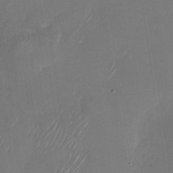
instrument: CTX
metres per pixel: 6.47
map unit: Nhu
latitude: -27.8422
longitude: -62.8380
